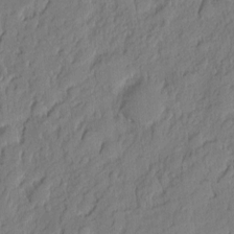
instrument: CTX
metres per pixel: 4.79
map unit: eHh
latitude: 6.3278
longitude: -76.0822
